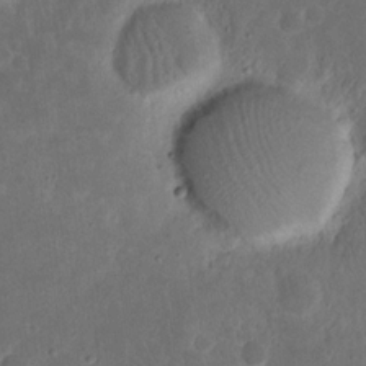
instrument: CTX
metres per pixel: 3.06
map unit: eHh
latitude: 17.1970
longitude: -72.8380
